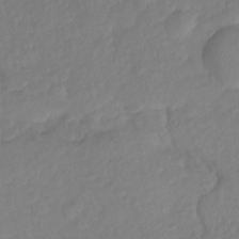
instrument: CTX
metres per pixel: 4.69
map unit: Ht
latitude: -14.4629
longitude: -57.2348
